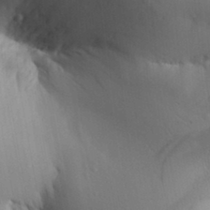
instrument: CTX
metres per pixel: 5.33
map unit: Aa
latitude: 32.0255
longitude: -140.8946
